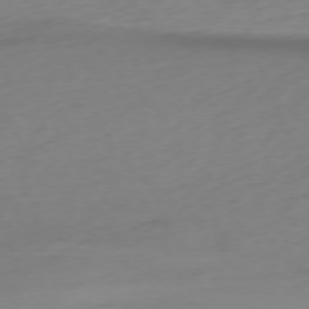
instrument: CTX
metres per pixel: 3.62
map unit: Ap
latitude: -76.6330
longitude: -70.6679
